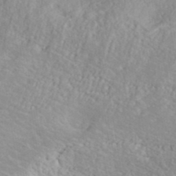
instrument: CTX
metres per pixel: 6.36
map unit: ANa
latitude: 41.1025
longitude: 29.9556
